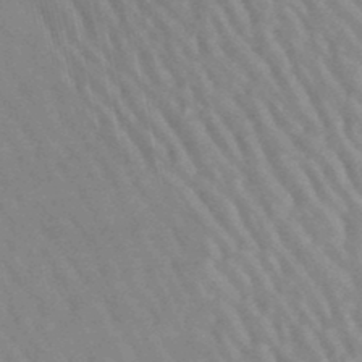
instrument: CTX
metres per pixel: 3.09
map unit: lHb
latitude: -46.6140
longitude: 76.2362
